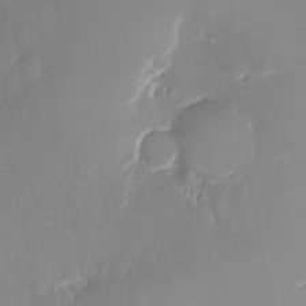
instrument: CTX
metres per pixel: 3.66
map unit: Nhu
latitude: -24.1417
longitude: -73.2159
